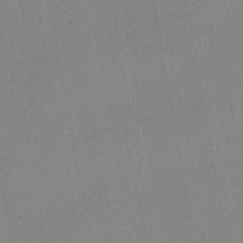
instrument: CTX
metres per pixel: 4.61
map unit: lHb
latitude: -45.5966
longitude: 78.5573
